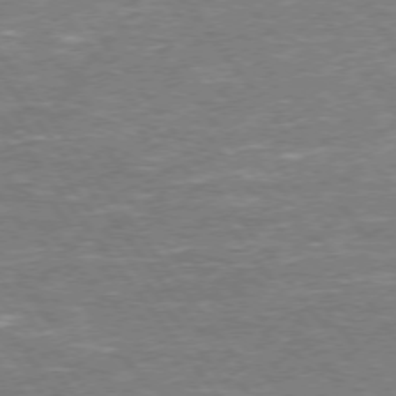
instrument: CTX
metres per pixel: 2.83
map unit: Hpe
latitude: 73.2915
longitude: -141.3481
